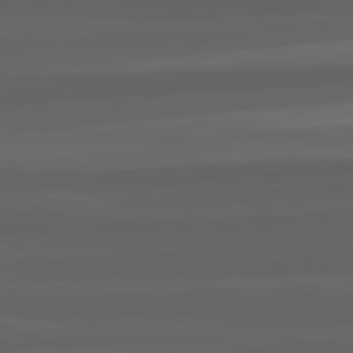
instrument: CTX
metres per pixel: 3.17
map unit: lApd
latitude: 82.4223
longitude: -171.2537
